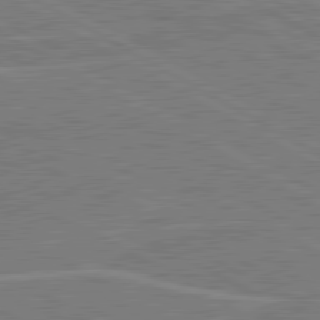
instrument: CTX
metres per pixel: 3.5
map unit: lApd
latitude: 80.9325
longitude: 122.8408
